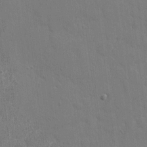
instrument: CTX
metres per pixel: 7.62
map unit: eHh
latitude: 5.7639
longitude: -67.5182
